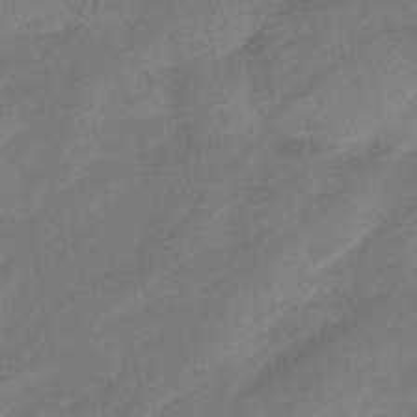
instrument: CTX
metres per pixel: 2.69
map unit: eHb
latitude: -42.4251
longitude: 83.0675
